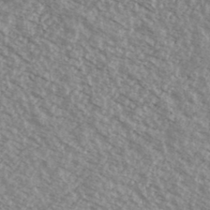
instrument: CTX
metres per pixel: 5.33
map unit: Ave
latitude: 39.4237
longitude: -110.8758
